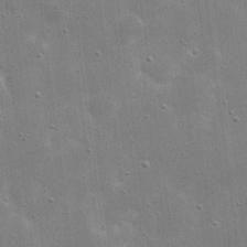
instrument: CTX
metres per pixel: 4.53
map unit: eHh
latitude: 21.4427
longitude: -66.9135
